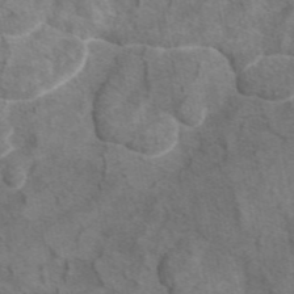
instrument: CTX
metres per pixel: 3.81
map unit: eAb
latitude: 46.7813
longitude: 101.7477
